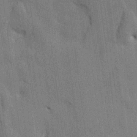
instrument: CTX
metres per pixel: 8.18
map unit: HNhu
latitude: 15.0270
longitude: 11.4454
